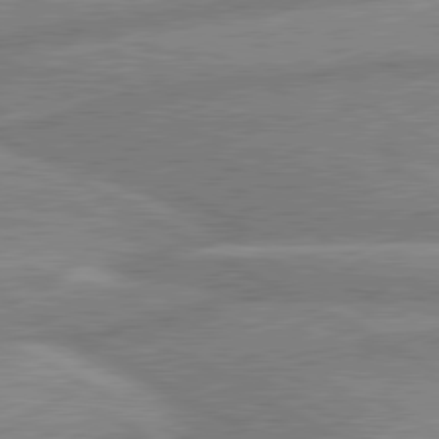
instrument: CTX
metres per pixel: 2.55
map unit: lApd
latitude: 80.4412
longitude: -170.8191
